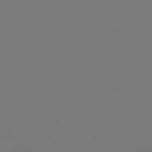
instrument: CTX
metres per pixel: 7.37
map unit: Hpe
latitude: 76.9136
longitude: -134.1389
